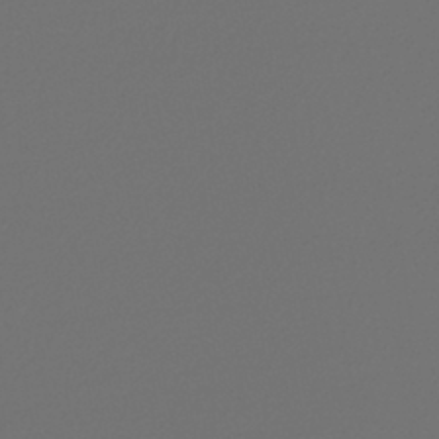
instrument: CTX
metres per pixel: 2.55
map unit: lHb
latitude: -43.1620
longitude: 67.8989
